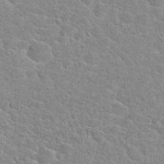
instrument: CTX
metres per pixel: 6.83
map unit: Hto
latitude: 24.8380
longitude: -48.0444
